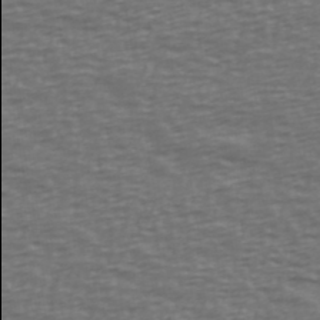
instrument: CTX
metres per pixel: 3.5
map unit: Ave
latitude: 39.1403
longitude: -113.9906
